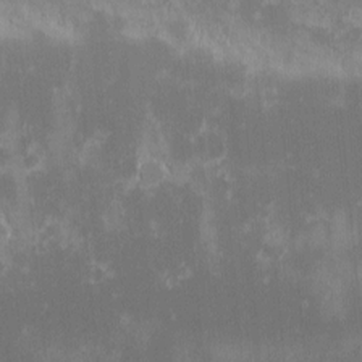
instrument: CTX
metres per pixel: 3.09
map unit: eHh
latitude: -1.2943
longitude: -85.2537
